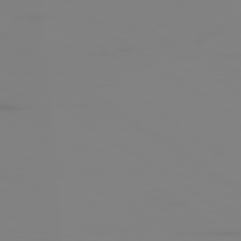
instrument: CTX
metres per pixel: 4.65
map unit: Ap
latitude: -78.8408
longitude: -79.2348
